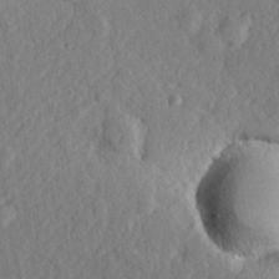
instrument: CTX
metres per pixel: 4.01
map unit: lHvf
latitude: 23.3104
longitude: 143.7288
